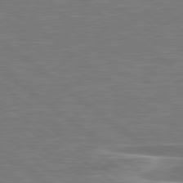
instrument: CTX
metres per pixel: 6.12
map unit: lApd
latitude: 79.0837
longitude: -93.8394
